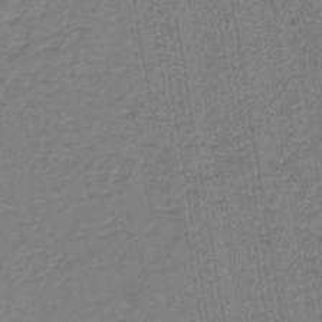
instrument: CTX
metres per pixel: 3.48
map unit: lHb
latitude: -42.5195
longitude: 62.6707
